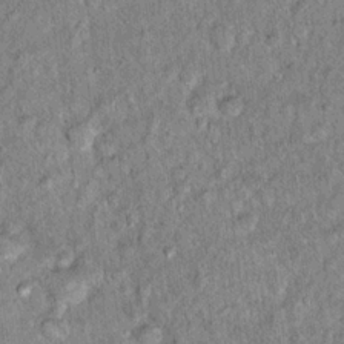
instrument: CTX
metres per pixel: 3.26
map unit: Hto
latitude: 14.8191
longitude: -34.6679
